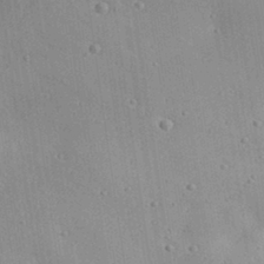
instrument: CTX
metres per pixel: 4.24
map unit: Aa
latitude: 32.3278
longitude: -133.3482
